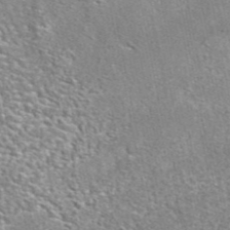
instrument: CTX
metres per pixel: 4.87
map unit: eAb
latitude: 42.5924
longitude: 105.4265
